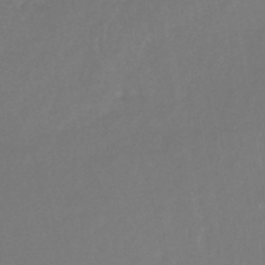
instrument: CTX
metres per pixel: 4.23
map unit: lHb
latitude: -41.8044
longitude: 59.3698
